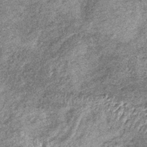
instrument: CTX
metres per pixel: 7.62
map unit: lHb
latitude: -36.8219
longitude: 66.6141
